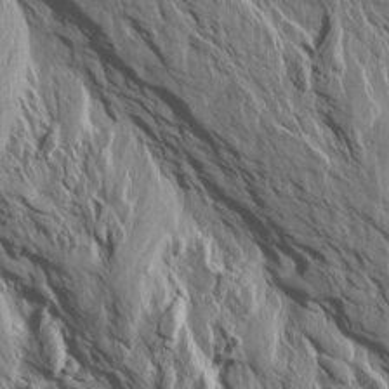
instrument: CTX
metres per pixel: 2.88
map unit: Aa
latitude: 14.2712
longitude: -143.1592
